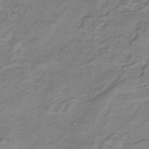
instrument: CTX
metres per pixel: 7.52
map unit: HNb
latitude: -33.6344
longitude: 60.0661
